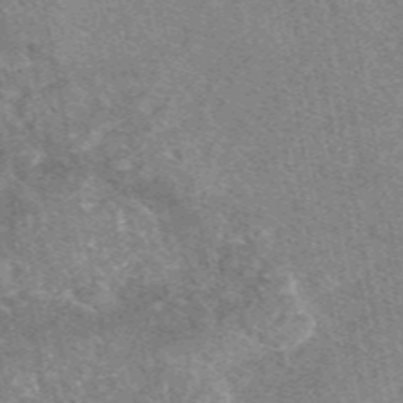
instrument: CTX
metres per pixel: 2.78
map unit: eAb
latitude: 49.0081
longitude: 109.8233
